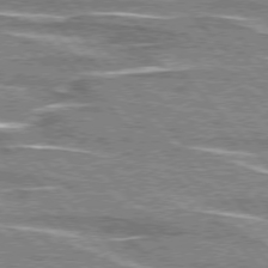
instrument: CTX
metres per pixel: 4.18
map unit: lApd
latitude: 76.1389
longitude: -81.0836
